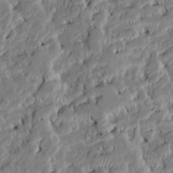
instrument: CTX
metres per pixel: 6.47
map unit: Htu
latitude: -7.7855
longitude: 145.5210
